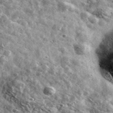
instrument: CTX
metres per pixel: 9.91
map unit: Ave
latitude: 41.4615
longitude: -107.4993
